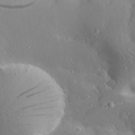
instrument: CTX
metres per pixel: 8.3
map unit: Aa
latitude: 28.9325
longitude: -131.6505
